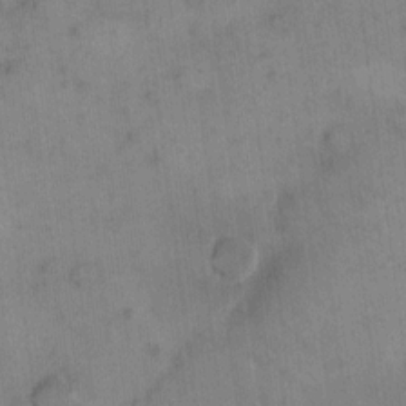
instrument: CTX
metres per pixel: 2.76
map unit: eHh
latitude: 15.0081
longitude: -67.1781
